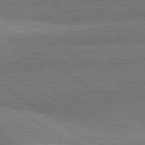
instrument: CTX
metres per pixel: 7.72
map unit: lApd
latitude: 81.5938
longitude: 140.0850
